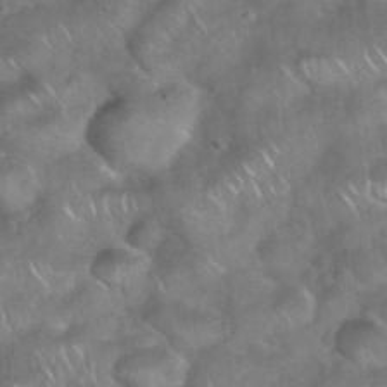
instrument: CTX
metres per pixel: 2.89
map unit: eHh
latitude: 39.2348
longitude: -58.5735
